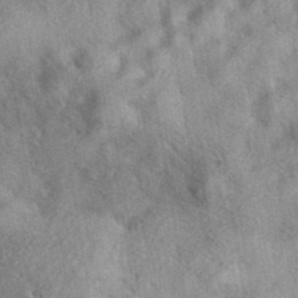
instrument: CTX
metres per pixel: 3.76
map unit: eAb
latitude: 40.8191
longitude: 103.0298
